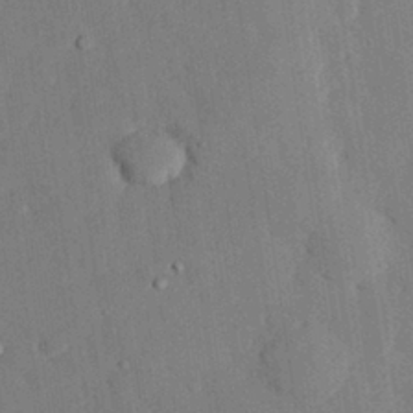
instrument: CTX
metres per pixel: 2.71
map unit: eHh
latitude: 27.8772
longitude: -80.1767
